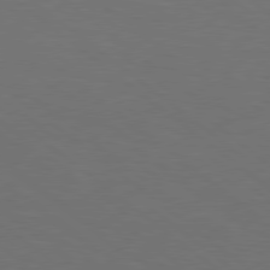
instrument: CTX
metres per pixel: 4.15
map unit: lApd
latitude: 78.7435
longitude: -177.2915
